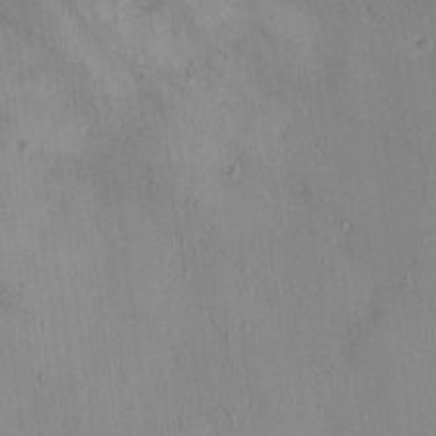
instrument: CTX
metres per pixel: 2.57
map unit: HNhu
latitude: 6.7246
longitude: 7.1053
